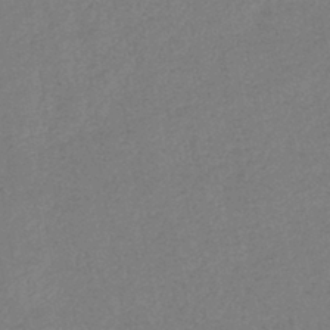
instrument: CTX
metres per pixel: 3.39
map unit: eHb
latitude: -41.1431
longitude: 79.6344
